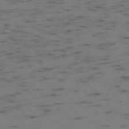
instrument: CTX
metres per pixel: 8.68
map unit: Ap
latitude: -77.8800
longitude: -74.8191
